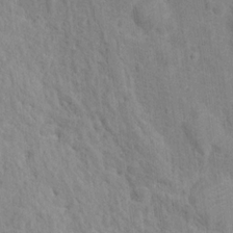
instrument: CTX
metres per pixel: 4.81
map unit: Hto
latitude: 13.5749
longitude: -37.9150
